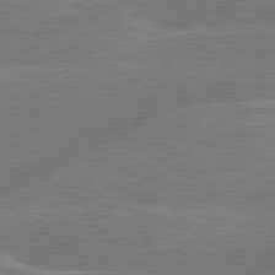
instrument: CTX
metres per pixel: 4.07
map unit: lApd
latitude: 79.6883
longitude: -145.5938
